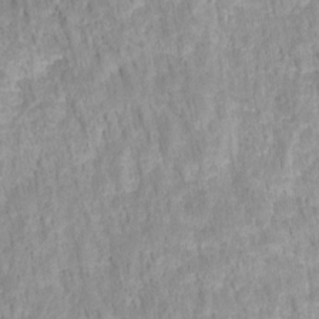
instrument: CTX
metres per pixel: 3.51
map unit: HNhu
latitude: -27.5210
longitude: 73.2565
